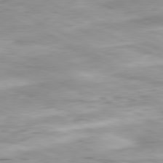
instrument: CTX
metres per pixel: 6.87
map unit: Ap
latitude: -81.5588
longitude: -82.3089
